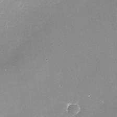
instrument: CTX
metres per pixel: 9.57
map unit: Nhe
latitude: -33.7100
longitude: -87.9717
